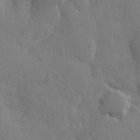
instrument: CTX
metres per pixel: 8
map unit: Hve
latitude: 27.0648
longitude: 150.2928
